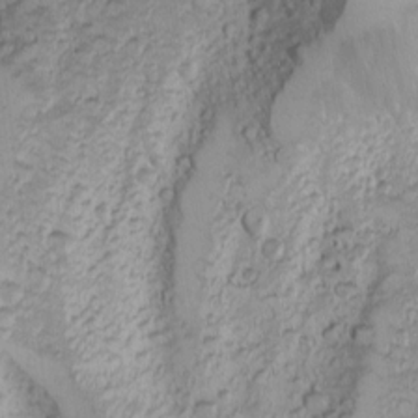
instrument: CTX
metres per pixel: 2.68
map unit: Nhu
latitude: -4.8597
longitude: -86.1389
